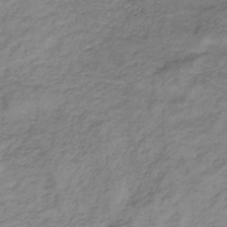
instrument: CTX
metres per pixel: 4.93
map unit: HNb
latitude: -33.1054
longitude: 61.8989
